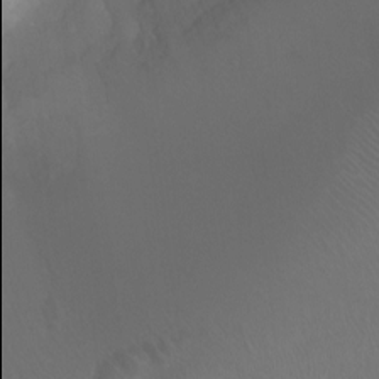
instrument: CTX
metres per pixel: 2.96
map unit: Ht
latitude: -0.6897
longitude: -17.9906
